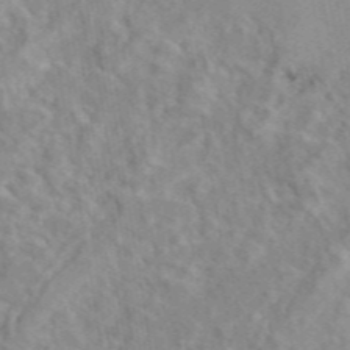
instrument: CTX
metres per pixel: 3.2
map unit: eAb
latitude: 45.9150
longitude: 111.0675
